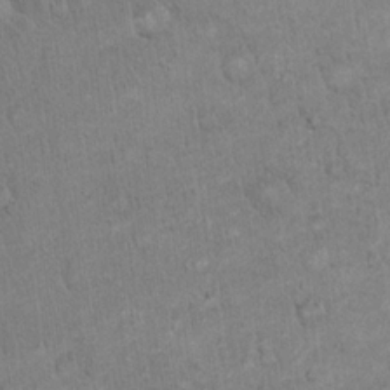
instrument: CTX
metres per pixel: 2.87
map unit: eHh
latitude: 18.6868
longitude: -61.2348
